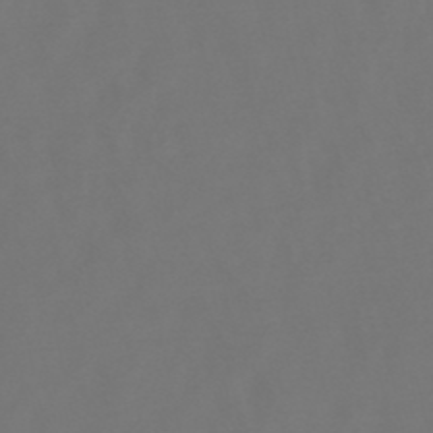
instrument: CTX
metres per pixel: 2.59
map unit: lHb
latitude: -47.8800
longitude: 72.4818
